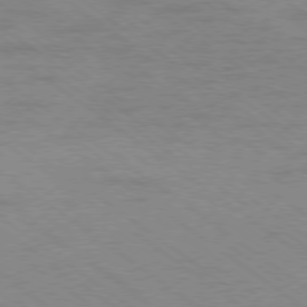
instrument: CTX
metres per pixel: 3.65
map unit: Hpe
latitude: -79.0297
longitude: -14.1956
